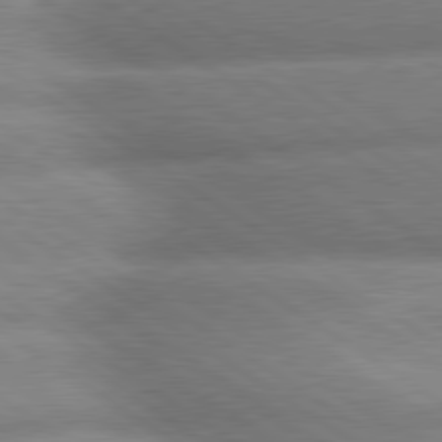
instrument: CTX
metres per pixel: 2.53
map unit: lApd
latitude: 79.9717
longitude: -168.6869
